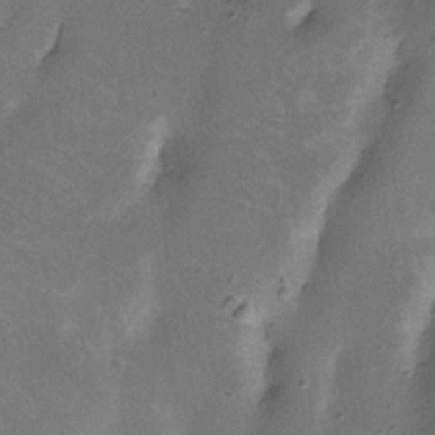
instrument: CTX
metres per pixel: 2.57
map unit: Nhu
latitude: 18.1200
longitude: -74.2900
